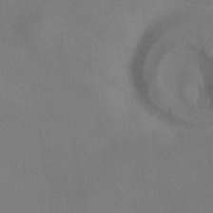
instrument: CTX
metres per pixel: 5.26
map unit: HNhu
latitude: -39.7667
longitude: 95.8800
